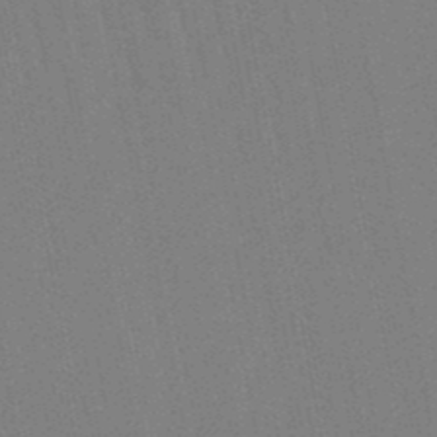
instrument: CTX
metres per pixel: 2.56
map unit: lHb
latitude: -48.7841
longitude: 73.6155
